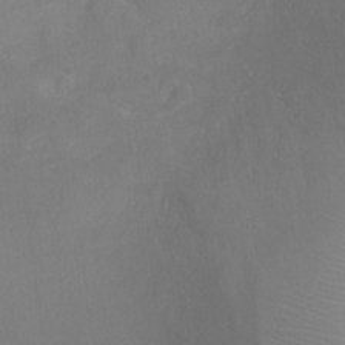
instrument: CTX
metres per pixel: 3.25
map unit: Ht
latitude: -4.1039
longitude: -19.0269
